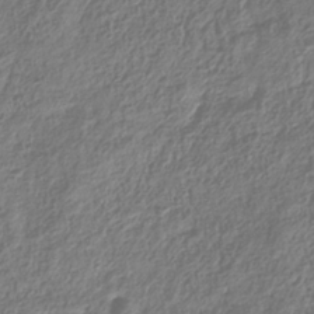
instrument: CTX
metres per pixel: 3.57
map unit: Hve
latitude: -34.3306
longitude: 88.8030
